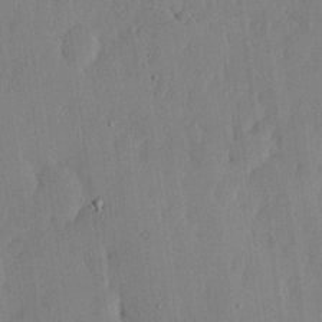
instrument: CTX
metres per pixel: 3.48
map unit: lHvf
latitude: 18.3278
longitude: -116.2523
